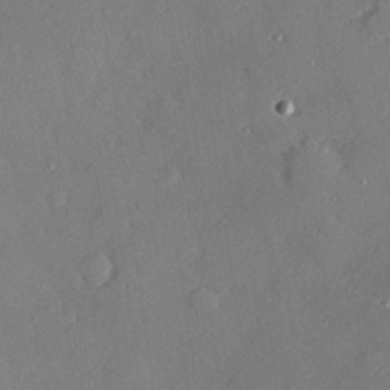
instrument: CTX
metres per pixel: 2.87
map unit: Hve
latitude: 26.5168
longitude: -90.9136
